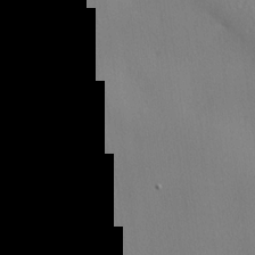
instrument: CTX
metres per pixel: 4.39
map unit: lHvf
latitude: 21.7072
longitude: 141.8422
